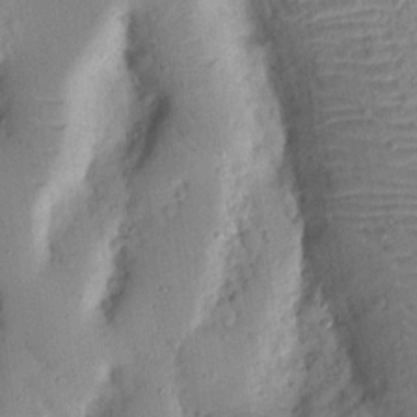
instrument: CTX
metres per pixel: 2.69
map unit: Nhu
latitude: 17.1403
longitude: -78.2145
